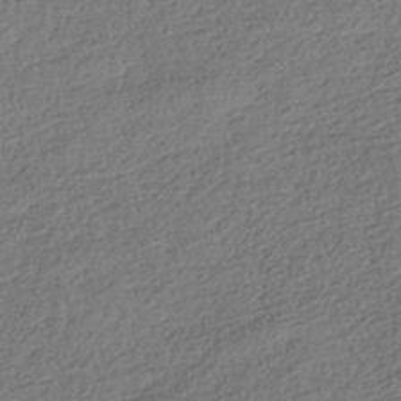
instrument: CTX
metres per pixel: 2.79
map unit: HNhu
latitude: -42.0472
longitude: 98.5385
